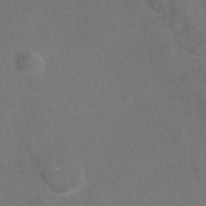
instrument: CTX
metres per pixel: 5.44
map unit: eAb
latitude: 47.9906
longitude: 111.1809
